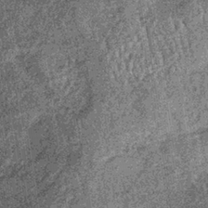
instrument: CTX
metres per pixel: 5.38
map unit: lHb
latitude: -36.9730
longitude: 67.6533
